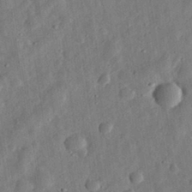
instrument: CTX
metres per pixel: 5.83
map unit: eHh
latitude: 32.1767
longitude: -76.2144
